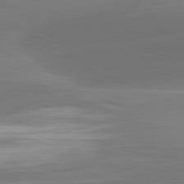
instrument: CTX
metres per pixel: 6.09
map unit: lApd
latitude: 81.7827
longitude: -161.7260
